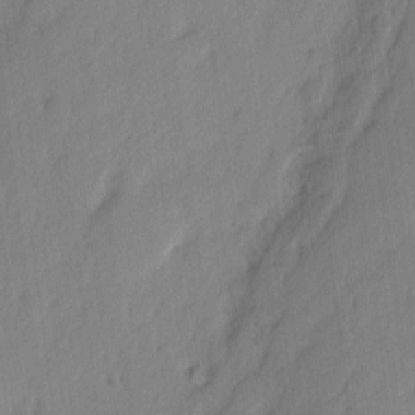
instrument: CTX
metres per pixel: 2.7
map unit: eHh
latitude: 2.9513
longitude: -77.2537
